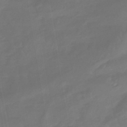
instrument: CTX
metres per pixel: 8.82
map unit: HNhu
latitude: -46.9164
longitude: 91.7478
